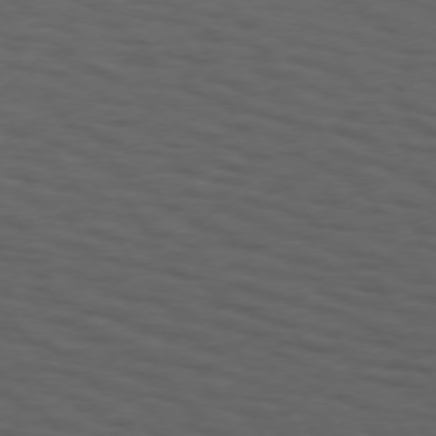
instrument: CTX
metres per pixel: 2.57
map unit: Hpe
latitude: 74.0822
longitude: -130.9325
